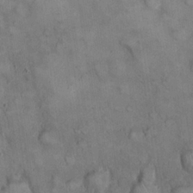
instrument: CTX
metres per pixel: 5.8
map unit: eHh
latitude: 22.5168
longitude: -61.1214
